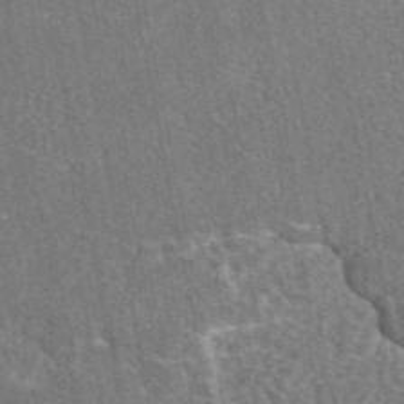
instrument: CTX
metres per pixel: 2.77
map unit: eAb
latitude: 48.8569
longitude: 116.9541
